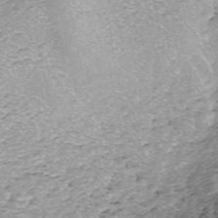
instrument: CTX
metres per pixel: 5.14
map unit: ANa
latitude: -44.7085
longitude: 105.3698
